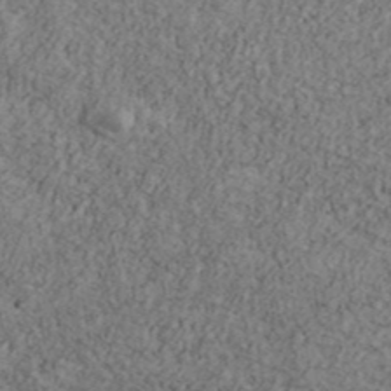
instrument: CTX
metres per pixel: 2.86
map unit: Ave
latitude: 41.1025
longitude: -111.0270
